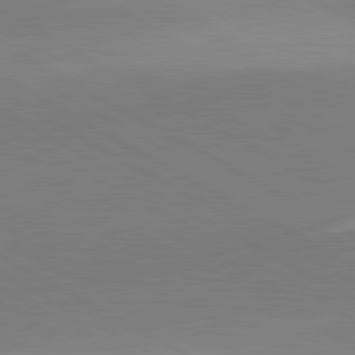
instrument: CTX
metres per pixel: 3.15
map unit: lApd
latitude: 81.8961
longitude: 135.5399
